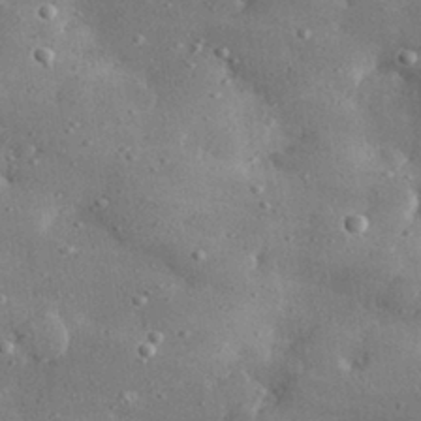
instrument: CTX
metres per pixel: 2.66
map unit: lHvf
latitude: 31.0459
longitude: -88.9514
